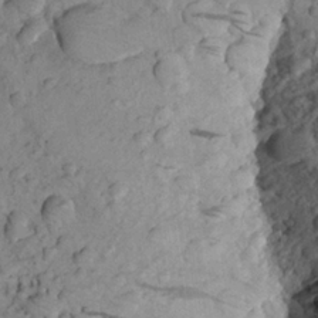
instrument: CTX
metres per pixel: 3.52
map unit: Aa
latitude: 22.9892
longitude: -148.1578
